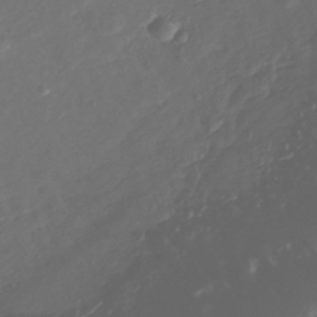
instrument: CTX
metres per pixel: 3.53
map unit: Nhu
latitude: -38.9542
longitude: -80.6868
